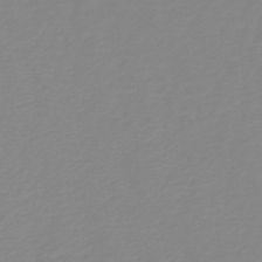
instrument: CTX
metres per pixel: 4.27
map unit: lHb
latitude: -45.8045
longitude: 70.5196
